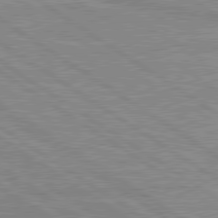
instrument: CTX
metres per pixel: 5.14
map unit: lApd
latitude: 80.1200
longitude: 170.5196
